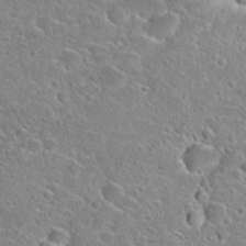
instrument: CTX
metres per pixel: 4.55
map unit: Hto
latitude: 24.3656
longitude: -46.4034
